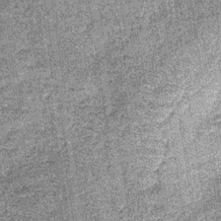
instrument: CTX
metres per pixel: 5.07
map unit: lHb
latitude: -36.4062
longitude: 64.2929
